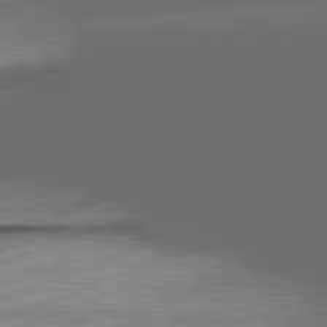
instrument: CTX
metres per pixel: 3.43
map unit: lApd
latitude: 81.8394
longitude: -165.1592
